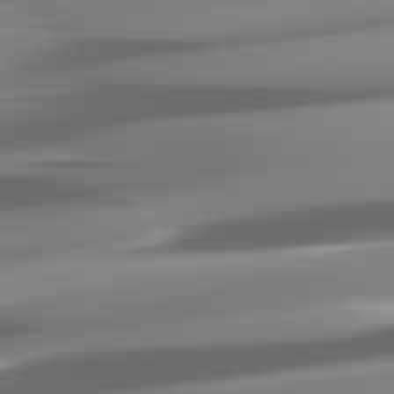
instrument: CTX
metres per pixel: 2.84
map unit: lApd
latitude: 82.1955
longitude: -149.5560
